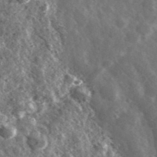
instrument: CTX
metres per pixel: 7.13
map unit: Ave
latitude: 38.1200
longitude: -107.3293
